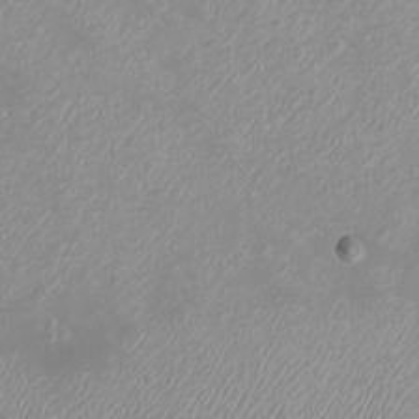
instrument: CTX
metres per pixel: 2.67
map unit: eHh
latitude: -4.4629
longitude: -74.8947
